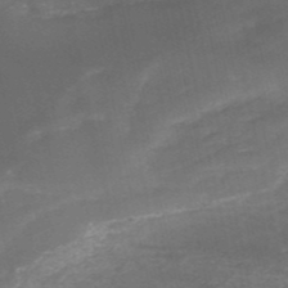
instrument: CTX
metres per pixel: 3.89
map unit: HNb
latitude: -52.2928
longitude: -38.3278
